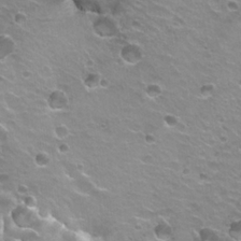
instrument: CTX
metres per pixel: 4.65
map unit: Hto
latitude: 22.3278
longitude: -32.4412
